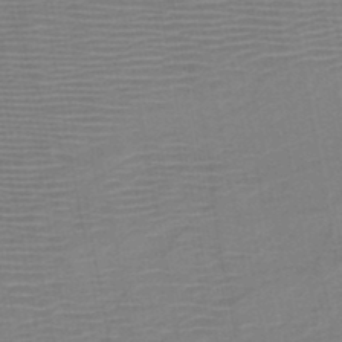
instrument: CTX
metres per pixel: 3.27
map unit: HNb
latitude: -46.4629
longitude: -40.4223
